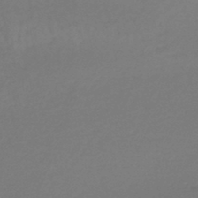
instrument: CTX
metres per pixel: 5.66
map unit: lHb
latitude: -44.8975
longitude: 78.5384
